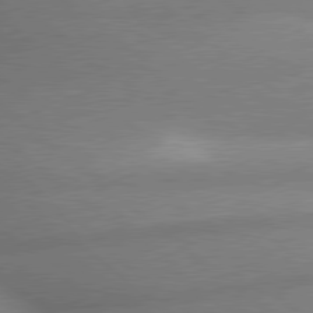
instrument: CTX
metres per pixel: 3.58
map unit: lApd
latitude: 79.6505
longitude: -166.4601
